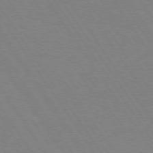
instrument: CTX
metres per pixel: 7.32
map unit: Hpe
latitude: 74.5546
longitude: -140.2711
